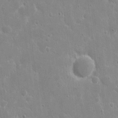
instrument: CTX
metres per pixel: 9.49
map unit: eHh
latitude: 9.7450
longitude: -69.9528
